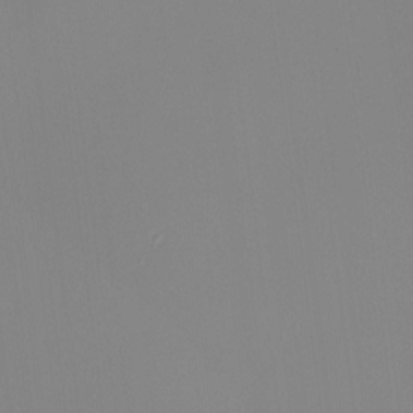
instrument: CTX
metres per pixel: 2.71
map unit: HNhu
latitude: 9.7072
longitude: 10.8975
